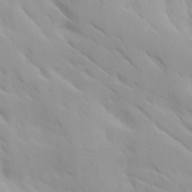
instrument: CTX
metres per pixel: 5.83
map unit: Ave
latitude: 9.8395
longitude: -103.3104
